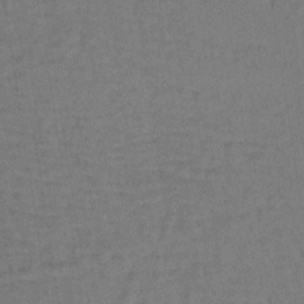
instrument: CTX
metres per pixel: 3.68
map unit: lHb
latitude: -35.7289
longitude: 65.1431
